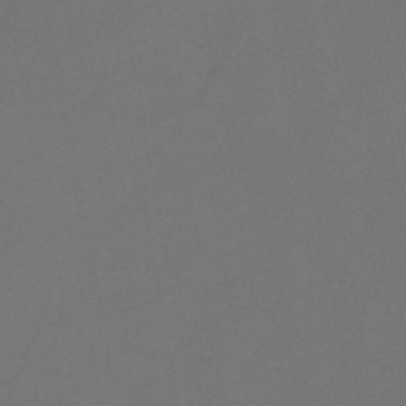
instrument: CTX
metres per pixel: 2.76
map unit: HNb
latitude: -47.1242
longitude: -35.4615
